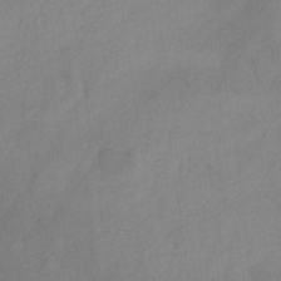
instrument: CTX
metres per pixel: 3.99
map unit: HNb
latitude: -31.1620
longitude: 62.8975
